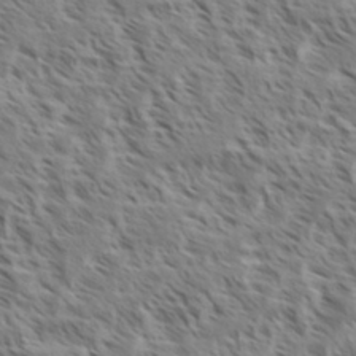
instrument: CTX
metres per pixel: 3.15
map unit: eHh
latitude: 34.9135
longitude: -139.0458
